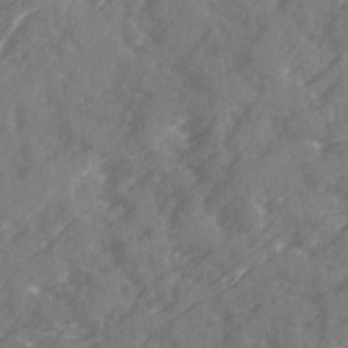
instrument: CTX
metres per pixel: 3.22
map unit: Ave
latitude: 19.8016
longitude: -130.8380
